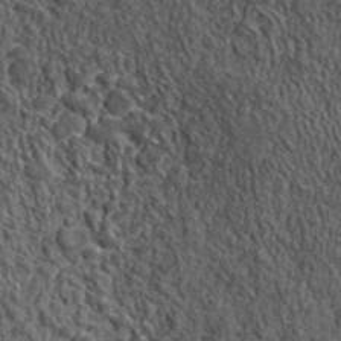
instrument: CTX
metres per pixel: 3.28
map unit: eHh
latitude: 42.7057
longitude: -89.6127
